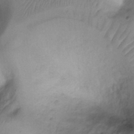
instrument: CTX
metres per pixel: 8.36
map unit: Ht
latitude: 3.9339
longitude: -29.4804
